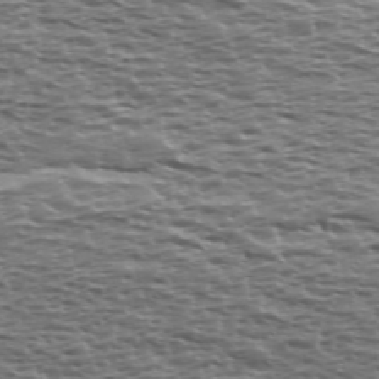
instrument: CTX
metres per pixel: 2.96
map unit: Ave
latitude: 39.4237
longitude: -112.8002
